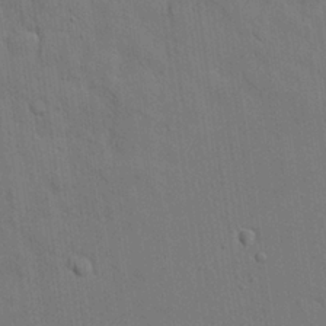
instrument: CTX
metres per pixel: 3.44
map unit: Nhu
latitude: 26.9325
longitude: -73.1970
